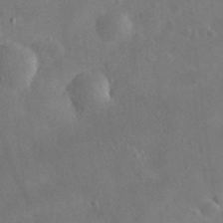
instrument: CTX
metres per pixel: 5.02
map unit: eHh
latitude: 25.4615
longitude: -67.5371
